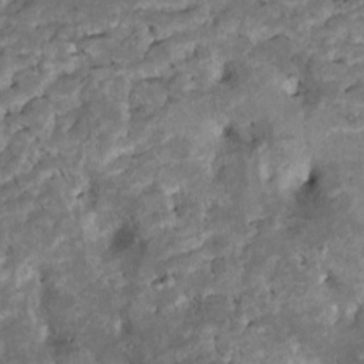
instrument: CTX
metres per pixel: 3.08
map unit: Htu
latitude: -7.3320
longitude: 145.6911
